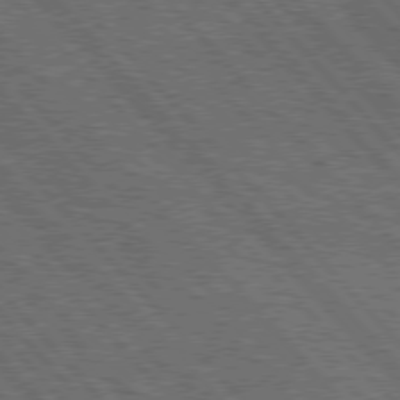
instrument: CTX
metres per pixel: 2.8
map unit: Hpe
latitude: 76.4979
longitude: -167.8772
